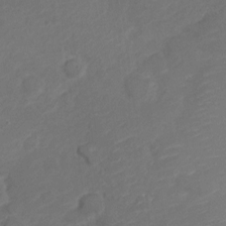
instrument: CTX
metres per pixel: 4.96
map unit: Nve
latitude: -17.4833
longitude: 106.9542
